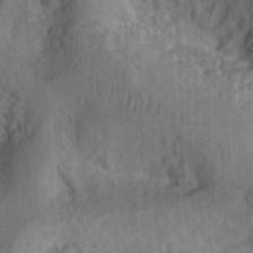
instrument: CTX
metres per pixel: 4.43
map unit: Ht
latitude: 7.7639
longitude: -75.8961
